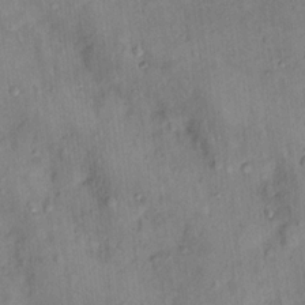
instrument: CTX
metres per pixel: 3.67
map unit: Hto
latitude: 15.0837
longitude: -31.2537
